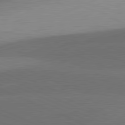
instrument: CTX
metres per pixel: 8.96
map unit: lApd
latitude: 81.4804
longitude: 137.7855
